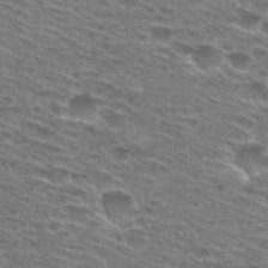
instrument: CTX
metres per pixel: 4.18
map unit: Hto
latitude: 28.9891
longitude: -47.0837
